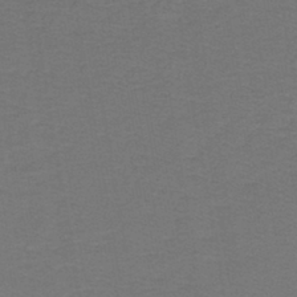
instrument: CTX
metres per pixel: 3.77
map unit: lHb
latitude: -42.1227
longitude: 53.7855
